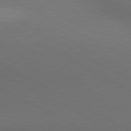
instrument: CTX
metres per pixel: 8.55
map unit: lApd
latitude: 80.6490
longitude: 140.3117
